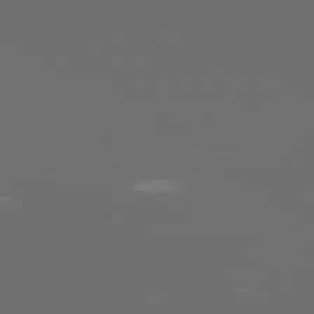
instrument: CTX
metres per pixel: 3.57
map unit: Ap
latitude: -78.9730
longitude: -93.6882
